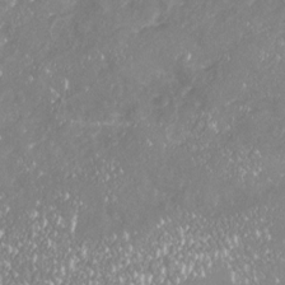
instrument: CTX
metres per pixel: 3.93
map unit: Nhu
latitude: -18.5196
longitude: -57.7827
